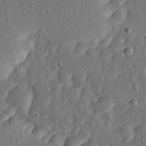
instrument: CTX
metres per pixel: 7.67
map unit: Ave
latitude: 15.6505
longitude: -104.8947
